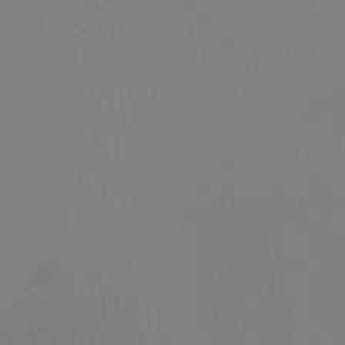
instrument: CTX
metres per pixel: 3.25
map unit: Ht
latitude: -15.0487
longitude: -48.1956
